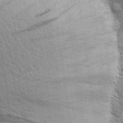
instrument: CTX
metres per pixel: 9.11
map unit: Aa
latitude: 24.6490
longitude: -147.0270
